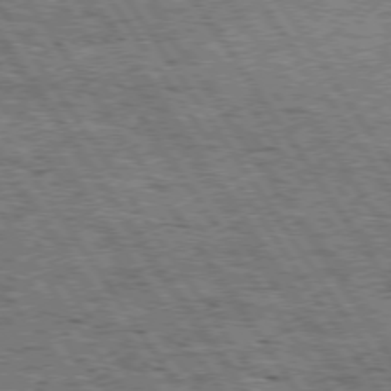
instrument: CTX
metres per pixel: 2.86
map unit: Hpe
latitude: 74.4790
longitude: -151.2726
